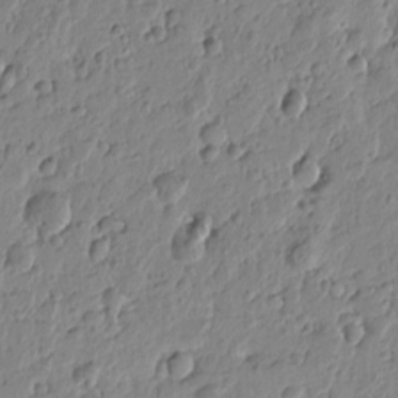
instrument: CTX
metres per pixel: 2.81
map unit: Htu
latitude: -0.9920
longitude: -177.5182
